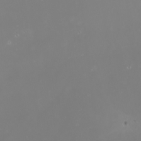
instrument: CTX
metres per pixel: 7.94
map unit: Htu
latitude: -6.9163
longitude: -73.6127
